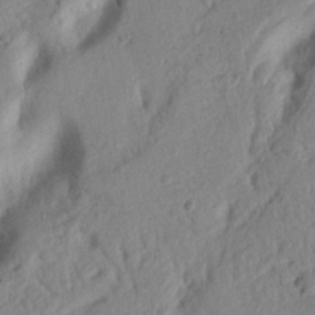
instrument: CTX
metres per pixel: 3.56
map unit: Nhu
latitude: 19.6505
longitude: -76.9513
